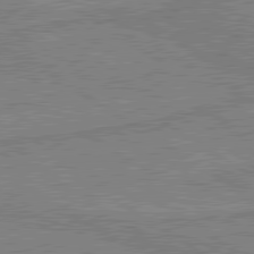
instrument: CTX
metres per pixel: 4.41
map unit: lApd
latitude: 80.3089
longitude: -174.6680
